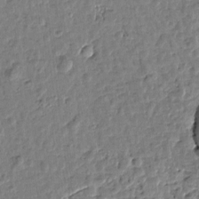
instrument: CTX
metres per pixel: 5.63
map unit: Htu
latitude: 0.8569
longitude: -179.1781
